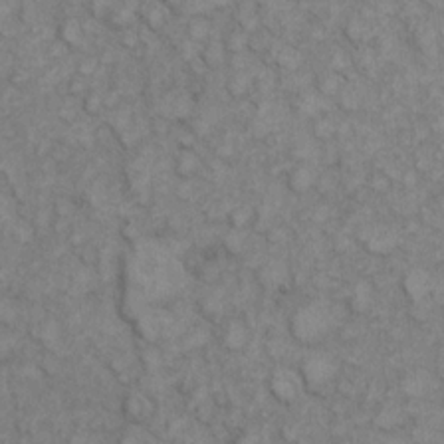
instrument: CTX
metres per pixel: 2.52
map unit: eHh
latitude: 7.1592
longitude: -64.9703
